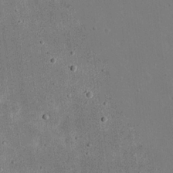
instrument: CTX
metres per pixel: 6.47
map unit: eHh
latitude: 20.7247
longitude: -71.3670
